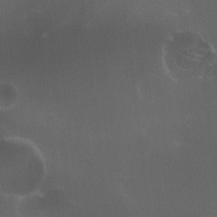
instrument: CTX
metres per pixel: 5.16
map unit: HNhu
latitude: 5.6694
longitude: 8.6707
